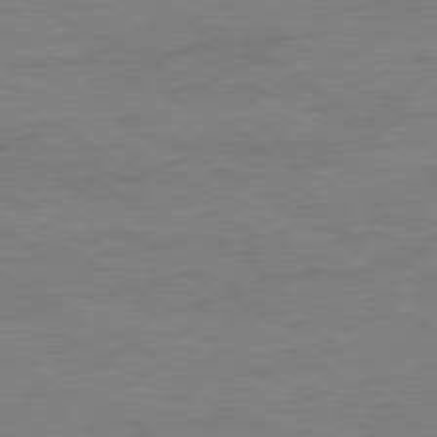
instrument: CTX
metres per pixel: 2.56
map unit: Ap
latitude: -80.4818
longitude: -87.1403
